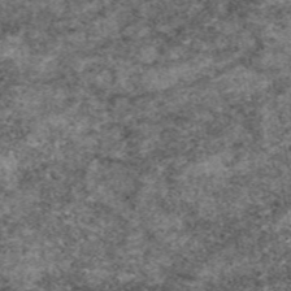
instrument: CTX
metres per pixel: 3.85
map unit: eAb
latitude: 48.6302
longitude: 105.2376
